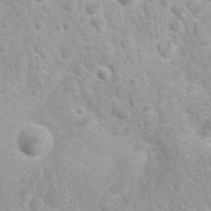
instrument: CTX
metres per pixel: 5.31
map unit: Nhu
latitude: 26.9136
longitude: -63.0270
